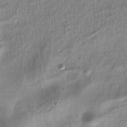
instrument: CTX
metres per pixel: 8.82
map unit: ANa
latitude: -37.8611
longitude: 94.2739
